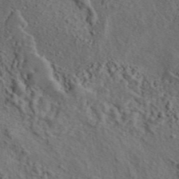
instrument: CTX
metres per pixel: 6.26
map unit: eAb
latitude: 43.6127
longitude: 115.2754
